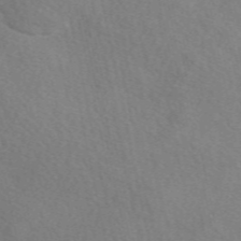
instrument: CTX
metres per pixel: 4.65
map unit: eAb
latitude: 50.1011
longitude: 117.2186
